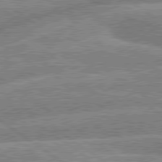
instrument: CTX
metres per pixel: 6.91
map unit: lApd
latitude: 79.7261
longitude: -156.8569
